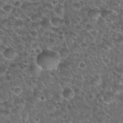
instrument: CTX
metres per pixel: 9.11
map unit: Nhu
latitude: 28.8002
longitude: -49.4993
